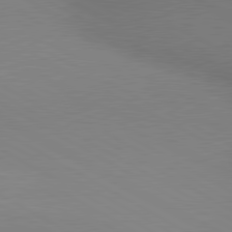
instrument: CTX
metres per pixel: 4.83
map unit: lApd
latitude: 80.5168
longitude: 139.7667
